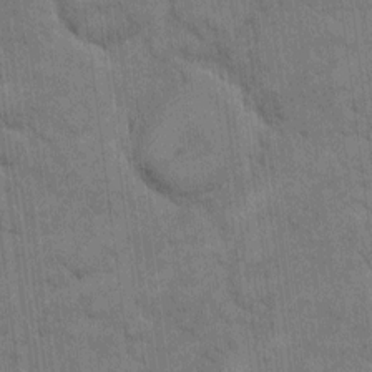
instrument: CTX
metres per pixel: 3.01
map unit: eHh
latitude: 12.8947
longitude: -65.6694
